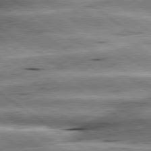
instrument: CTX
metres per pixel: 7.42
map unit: lApd
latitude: 79.7639
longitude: -140.9324
